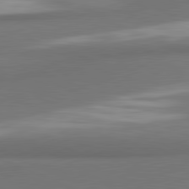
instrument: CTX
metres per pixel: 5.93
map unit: lApd
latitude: 81.5560
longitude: 170.7085
